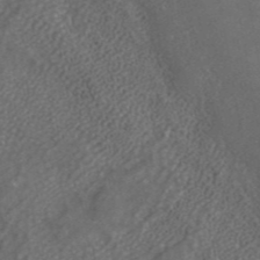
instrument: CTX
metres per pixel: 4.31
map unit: ANa
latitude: 43.3860
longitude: 25.3132
